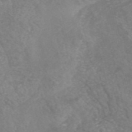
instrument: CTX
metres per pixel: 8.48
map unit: HNhu
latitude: -47.6910
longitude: 28.4062
